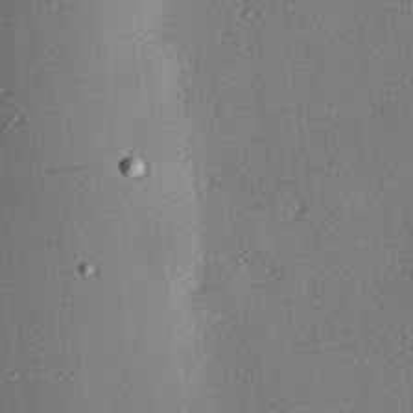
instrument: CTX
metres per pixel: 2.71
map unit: Hve
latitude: 26.9136
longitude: -91.2537
